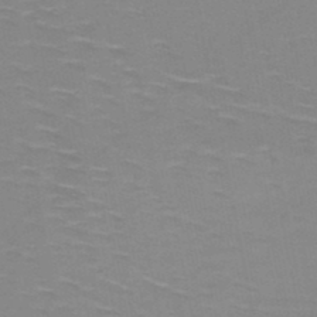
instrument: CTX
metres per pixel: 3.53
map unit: HNb
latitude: -48.5952
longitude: -47.4994
